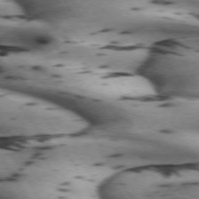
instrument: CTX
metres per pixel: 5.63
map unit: lApd
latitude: 71.9717
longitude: -52.3656
